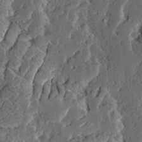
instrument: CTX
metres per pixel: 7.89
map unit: Ave
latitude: 14.6680
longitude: -137.1970
